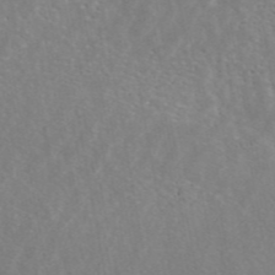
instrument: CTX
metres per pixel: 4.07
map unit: ANa
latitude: 45.3670
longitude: 28.3117
